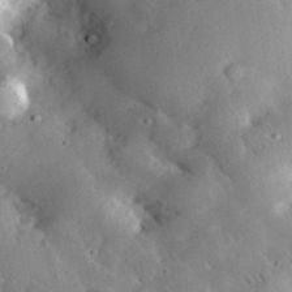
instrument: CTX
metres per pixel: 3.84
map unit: lHvf
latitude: 33.2159
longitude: -85.3671
